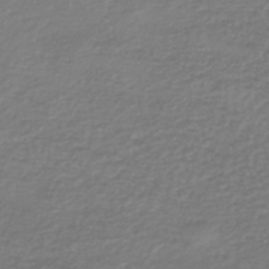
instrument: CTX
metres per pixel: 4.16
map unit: lHb
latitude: -46.5384
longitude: 62.4818
